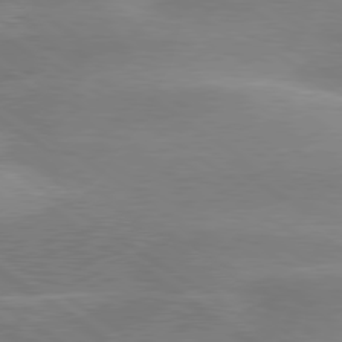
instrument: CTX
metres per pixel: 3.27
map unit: Hpe
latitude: 79.4238
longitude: -130.3468
